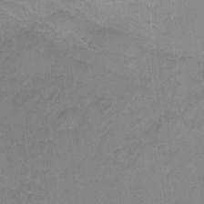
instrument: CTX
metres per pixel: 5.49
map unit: Ht
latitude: -8.8030
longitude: -35.4237
